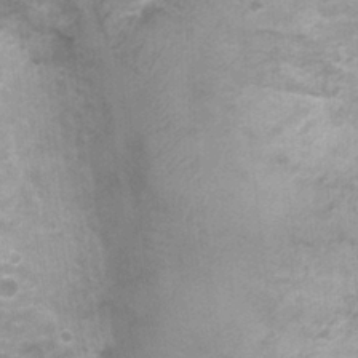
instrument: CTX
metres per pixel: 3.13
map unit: Nhu
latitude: 0.5734
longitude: -17.9339
